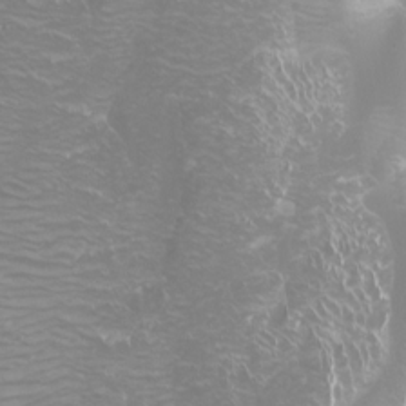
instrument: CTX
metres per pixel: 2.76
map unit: Htu
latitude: -4.3684
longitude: -72.6113
